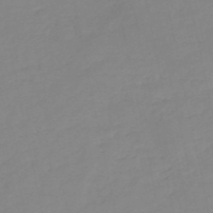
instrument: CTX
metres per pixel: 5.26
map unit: eHh
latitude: -52.3306
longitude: -24.6868
